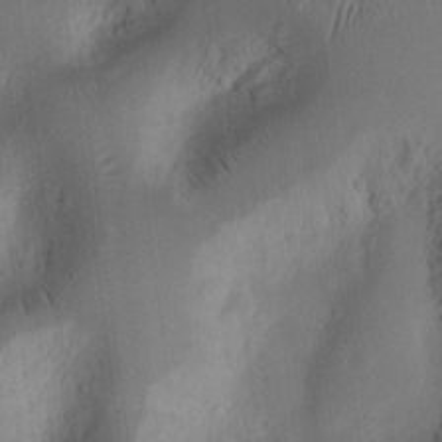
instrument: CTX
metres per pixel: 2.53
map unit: Ht
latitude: 10.8380
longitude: -74.7435
